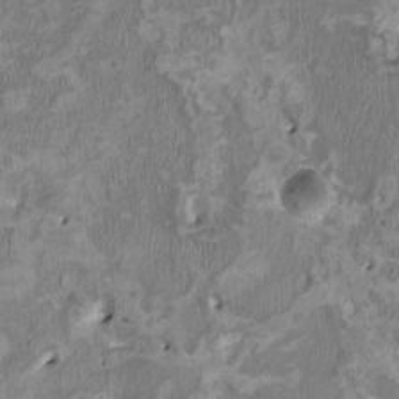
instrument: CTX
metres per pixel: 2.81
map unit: HNhu
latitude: 2.4223
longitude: -3.7260
